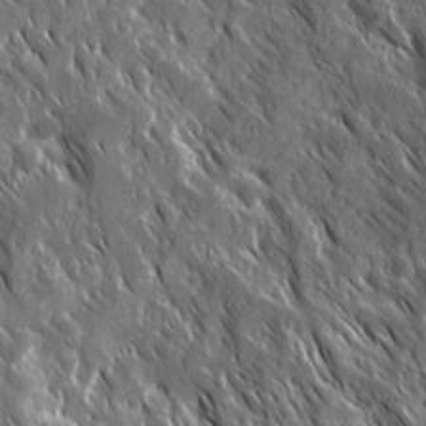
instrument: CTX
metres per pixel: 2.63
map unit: Ave
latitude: 15.1215
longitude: -133.1970
